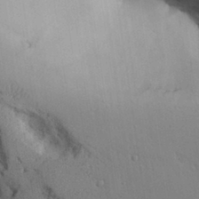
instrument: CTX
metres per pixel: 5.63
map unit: Aa
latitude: 31.9717
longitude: -145.2537
